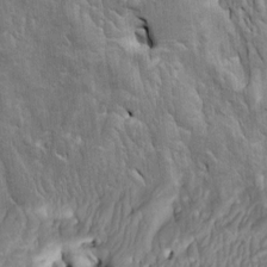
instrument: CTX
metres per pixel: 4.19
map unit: Htu
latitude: -3.6155
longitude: 149.8801
